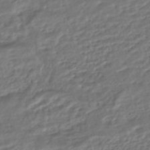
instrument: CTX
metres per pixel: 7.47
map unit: HNhu
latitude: -45.9556
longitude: 101.1620
